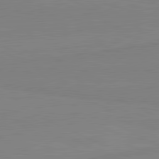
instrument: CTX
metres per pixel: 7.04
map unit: lApd
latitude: 81.6127
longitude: 167.6533
